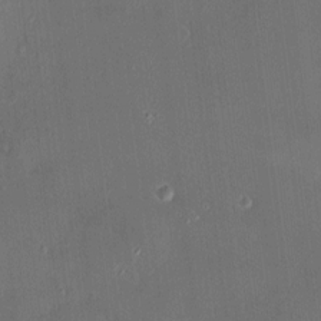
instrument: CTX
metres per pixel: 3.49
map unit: HNhu
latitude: 6.8191
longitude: 7.5210
